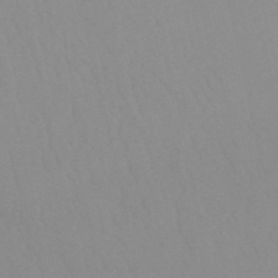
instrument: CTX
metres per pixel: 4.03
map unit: HNb
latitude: -52.3873
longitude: -50.7057
